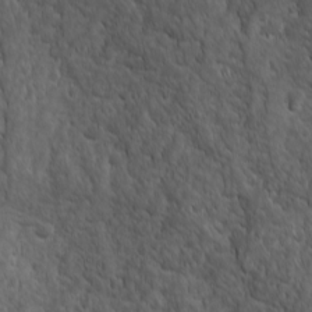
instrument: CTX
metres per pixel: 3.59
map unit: Ave
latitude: 15.8962
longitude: -132.7435
